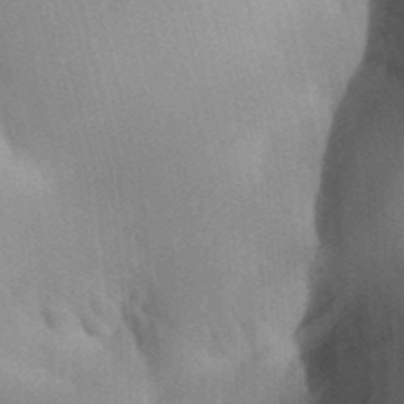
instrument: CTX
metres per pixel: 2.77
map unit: Aa
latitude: 32.7057
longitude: -142.4223
